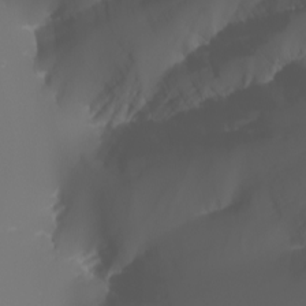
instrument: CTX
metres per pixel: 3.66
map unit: Nhu
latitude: -5.8233
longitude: -89.3293
